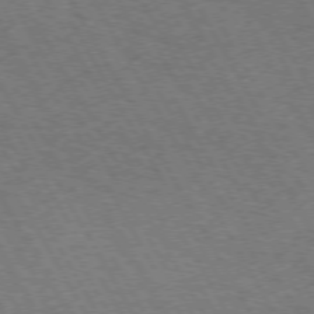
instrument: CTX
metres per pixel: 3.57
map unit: Hpe
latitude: 72.4979
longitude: -128.6679
